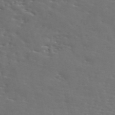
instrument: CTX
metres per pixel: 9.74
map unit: ANa
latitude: 50.4979
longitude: -81.4615
